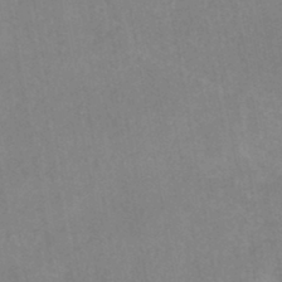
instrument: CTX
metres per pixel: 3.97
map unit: HNhu
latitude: -44.9164
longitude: 92.1417
